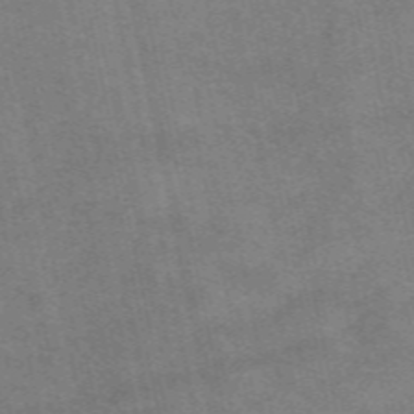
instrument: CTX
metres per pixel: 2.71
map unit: eAb
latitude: 51.3670
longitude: 108.4062
